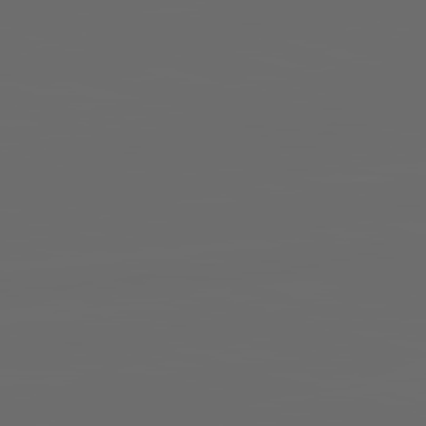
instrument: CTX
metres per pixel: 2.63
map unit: lApd
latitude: 83.7827
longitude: -129.8583
